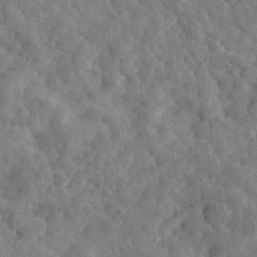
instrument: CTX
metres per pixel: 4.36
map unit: eHh
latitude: 32.5546
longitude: -77.8772
